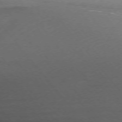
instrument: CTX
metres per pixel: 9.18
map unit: Ap
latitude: -75.6911
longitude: -70.7246
